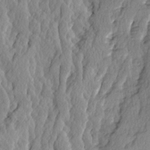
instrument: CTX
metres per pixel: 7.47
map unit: Ave
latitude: 14.3279
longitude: -134.9324
